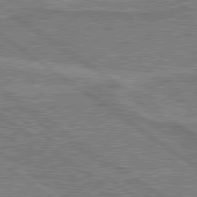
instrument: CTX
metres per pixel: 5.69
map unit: lApd
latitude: 79.8773
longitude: 167.0675
